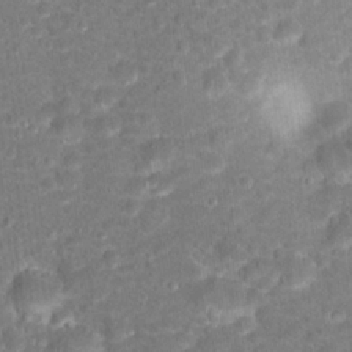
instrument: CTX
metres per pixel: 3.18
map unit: Hto
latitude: 18.1200
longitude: -40.6490
